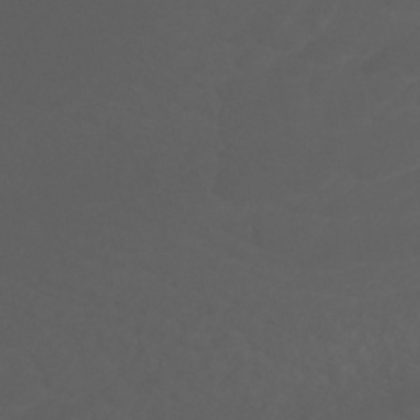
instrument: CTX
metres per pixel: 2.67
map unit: ANa
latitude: -41.7477
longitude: 108.5952
